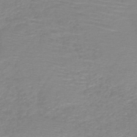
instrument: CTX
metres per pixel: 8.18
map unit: HNb
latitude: -45.6722
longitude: -44.9325
